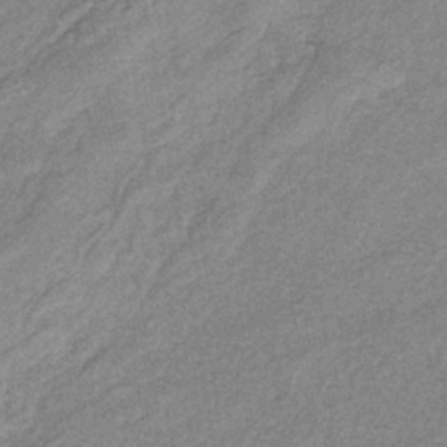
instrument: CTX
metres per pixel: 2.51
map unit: eHb
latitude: -39.0676
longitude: 80.1039
